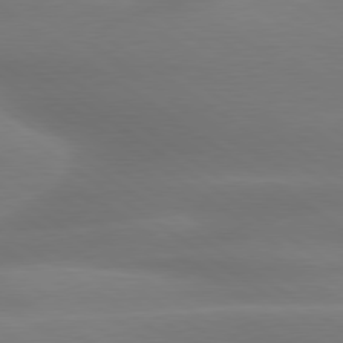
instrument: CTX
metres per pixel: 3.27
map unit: lApd
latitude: 79.4994
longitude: -134.4412
